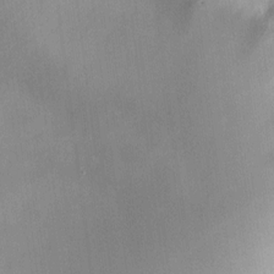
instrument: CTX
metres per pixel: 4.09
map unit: HNhu
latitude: 6.8380
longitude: 3.2564
